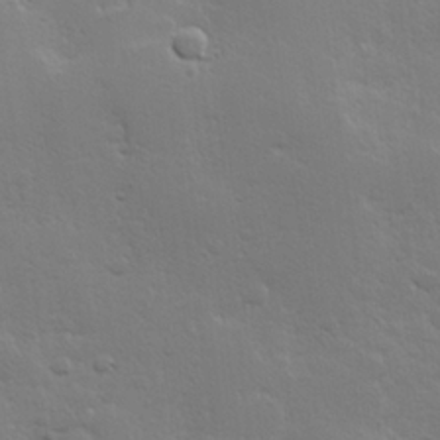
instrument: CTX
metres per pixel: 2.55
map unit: Hve
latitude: 23.8205
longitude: 144.8786
